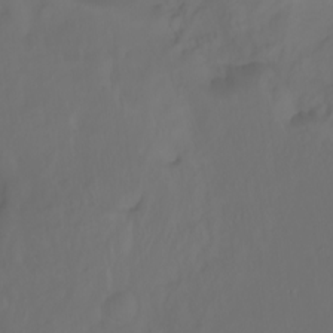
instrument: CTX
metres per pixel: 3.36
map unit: Ht
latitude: -3.0675
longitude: -60.9136
